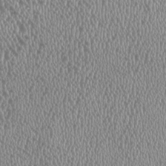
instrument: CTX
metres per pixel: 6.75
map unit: HNhu
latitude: -1.5399
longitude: 0.1039
